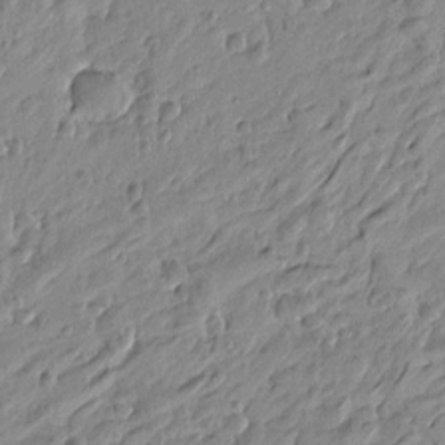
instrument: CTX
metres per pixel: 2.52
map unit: Htu
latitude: -4.5384
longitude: -179.8395
